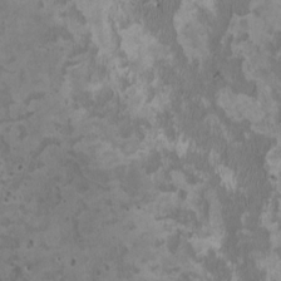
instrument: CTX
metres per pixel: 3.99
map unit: HNhu
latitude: 2.9702
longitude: -4.1200
